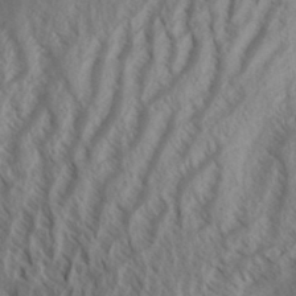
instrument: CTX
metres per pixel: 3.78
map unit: Aa
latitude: 33.8394
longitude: -137.4805
